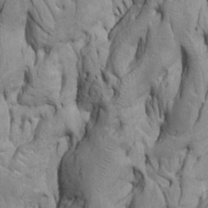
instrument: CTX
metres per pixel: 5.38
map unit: Htu
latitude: -5.8422
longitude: 151.3698
